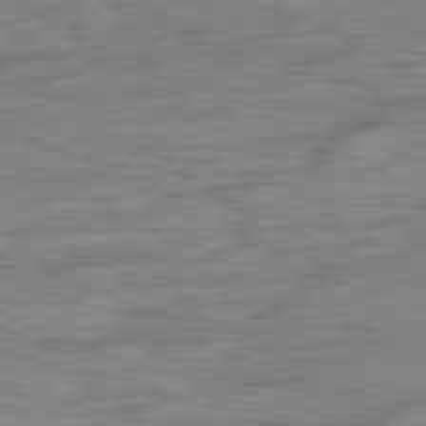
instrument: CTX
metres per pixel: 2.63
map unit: Ap
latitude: -81.8045
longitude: -79.9528
